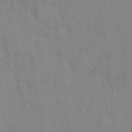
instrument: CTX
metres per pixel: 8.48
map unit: Hto
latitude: 13.5371
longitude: -61.4804
